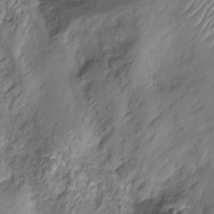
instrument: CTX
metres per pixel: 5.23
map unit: Nhu
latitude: -15.2376
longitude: -26.6491
